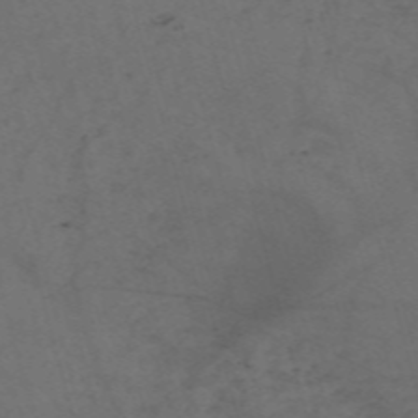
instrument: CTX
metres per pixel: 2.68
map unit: Nve
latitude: -59.0675
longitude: 51.5588
